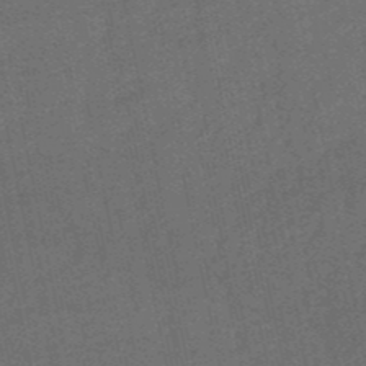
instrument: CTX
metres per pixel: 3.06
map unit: eHb
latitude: -50.7085
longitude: 78.6329
